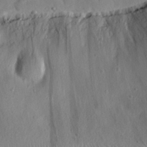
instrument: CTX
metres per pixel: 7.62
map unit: eHh
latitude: 28.5357
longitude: -78.0255
